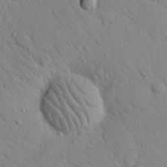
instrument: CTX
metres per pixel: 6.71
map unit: Nhu
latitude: 23.3482
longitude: -75.1025
